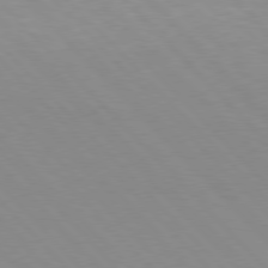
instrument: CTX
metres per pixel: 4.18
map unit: Hpe
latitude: 77.4048
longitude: -124.9891
